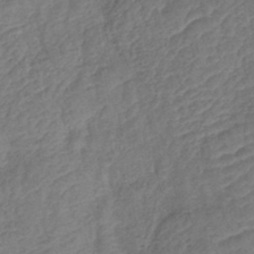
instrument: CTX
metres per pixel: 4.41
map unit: lHb
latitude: -42.0849
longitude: 78.0850
